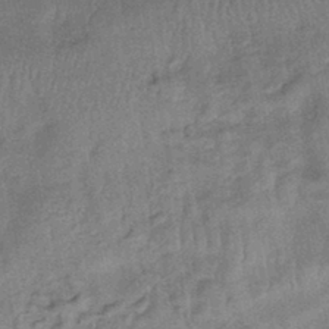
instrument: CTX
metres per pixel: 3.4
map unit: eHb
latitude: -42.6329
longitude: 82.3684
